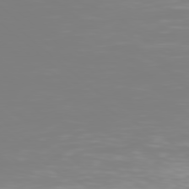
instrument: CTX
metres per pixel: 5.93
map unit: Hpe
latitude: 77.9339
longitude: -135.7449
